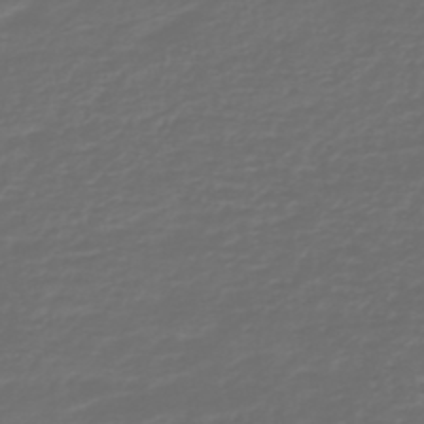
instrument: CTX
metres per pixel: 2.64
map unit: HNb
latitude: -47.8044
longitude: 54.9920
